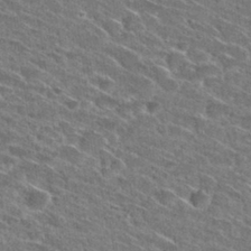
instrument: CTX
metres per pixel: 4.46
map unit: Hto
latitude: 29.1592
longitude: -45.4237
